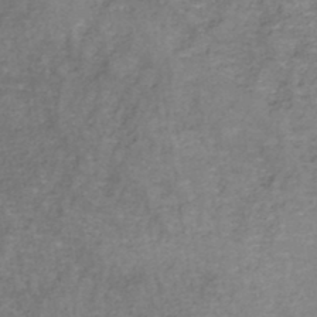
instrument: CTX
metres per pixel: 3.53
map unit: HNb
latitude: -45.6533
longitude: -45.4993
